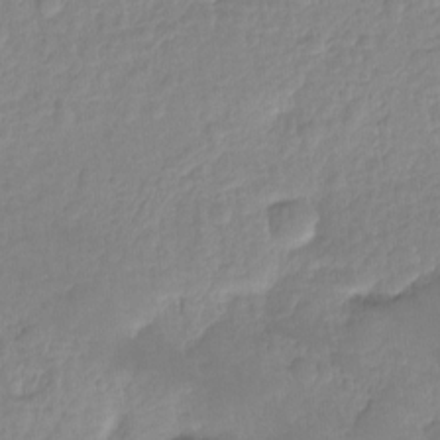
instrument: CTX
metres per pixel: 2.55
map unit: Ht
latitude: -14.0850
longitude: -58.1389
